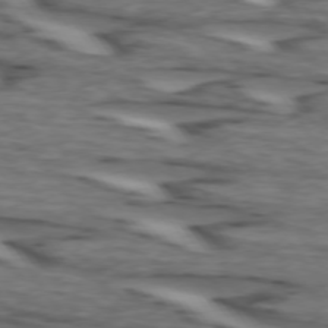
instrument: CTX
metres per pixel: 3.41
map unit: lApd
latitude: 74.3089
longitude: -71.8961
